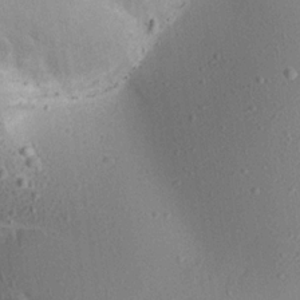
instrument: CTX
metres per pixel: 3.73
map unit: Ave
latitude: 18.3656
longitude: -140.6868
